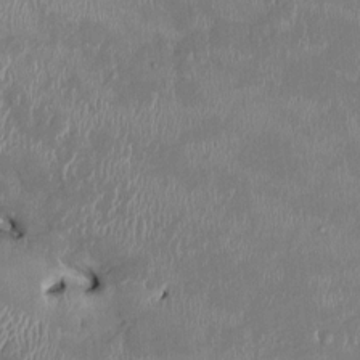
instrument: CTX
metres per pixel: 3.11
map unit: HNhu
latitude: 2.3467
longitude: -5.8205
